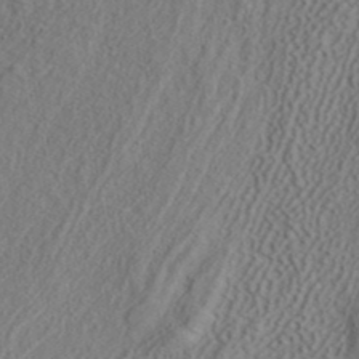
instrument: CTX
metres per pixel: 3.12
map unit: ANa
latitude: 38.6112
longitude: 20.5951
